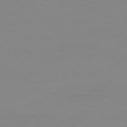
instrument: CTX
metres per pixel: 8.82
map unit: Ap
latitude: -81.0487
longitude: -84.4034
